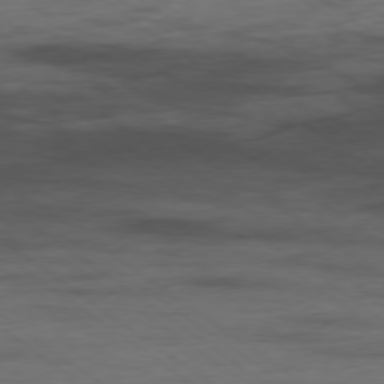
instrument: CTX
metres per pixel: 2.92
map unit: Hpe
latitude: -78.7274
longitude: -17.4615
